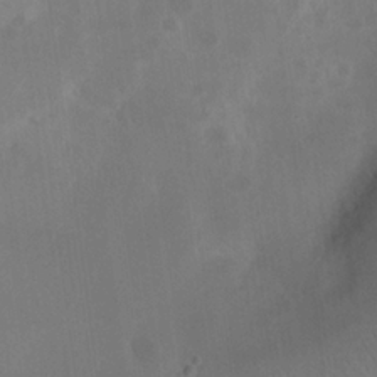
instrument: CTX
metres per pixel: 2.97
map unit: eHh
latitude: 23.9339
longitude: -70.7057
